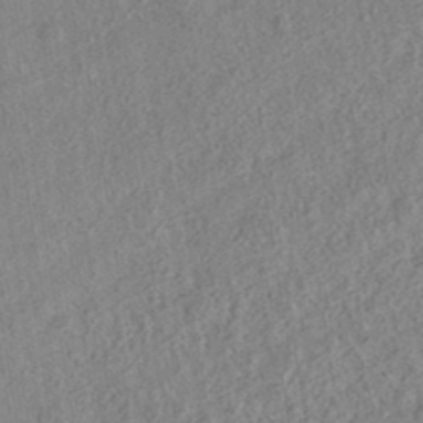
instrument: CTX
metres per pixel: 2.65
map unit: eAb
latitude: 37.0270
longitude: 112.0094
